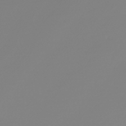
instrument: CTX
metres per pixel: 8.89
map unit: lHb
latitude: -44.7463
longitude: 79.2565
